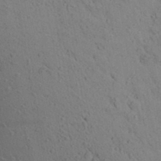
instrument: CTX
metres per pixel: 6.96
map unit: Aa
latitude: 25.9339
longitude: -148.8947
